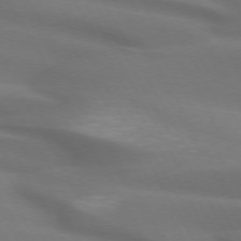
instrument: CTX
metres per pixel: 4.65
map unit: lApd
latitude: 72.6680
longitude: -49.6694
